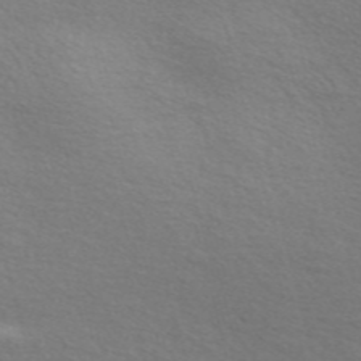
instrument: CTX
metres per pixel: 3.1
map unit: Nve
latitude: -56.7274
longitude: 60.2362
